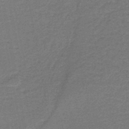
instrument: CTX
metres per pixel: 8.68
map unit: HNb
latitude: -44.7841
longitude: 52.5762
